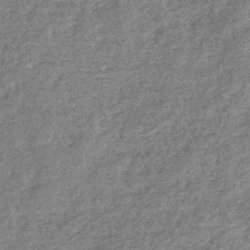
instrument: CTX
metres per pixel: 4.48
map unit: eHb
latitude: -36.9352
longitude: 80.1795
